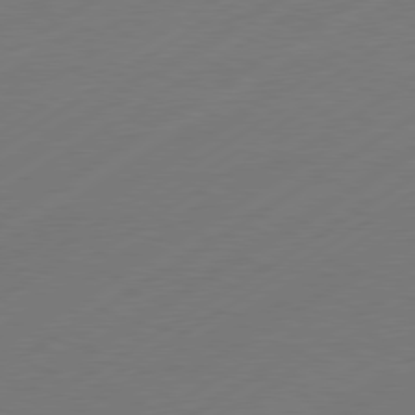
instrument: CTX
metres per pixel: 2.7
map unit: Hpe
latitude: -80.9164
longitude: 15.4266
